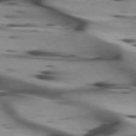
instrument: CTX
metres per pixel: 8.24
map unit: lApd
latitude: 75.5938
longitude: -64.8758
